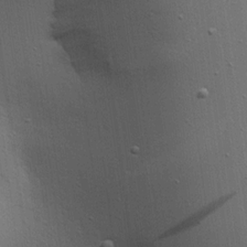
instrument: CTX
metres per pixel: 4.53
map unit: Aa
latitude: 18.3467
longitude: -141.8205
